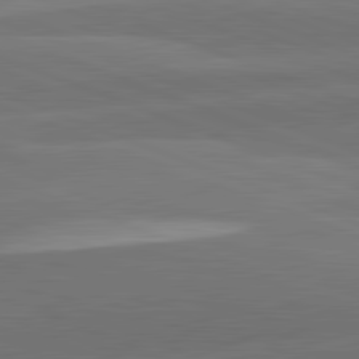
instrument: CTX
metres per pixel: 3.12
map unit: lApd
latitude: 82.3278
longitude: 137.2187
